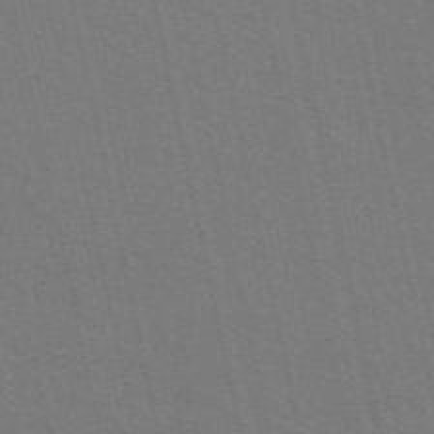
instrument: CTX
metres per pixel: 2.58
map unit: eAb
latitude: 51.0836
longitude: 112.4629
